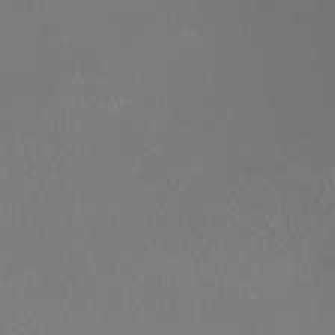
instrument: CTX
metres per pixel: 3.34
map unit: HNhu
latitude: -3.1431
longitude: -6.7057
